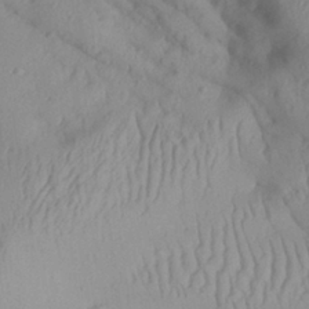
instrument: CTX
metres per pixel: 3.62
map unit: Aa
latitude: 28.5168
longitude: -134.1011
